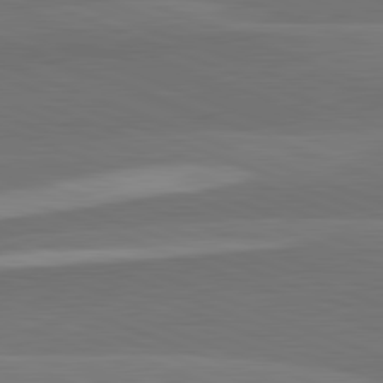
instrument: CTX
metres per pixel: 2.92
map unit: lApd
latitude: 82.2144
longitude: 137.2565
